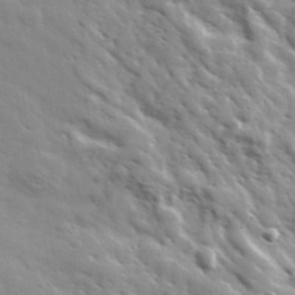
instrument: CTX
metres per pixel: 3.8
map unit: Ave
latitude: 36.8380
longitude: -110.8191
